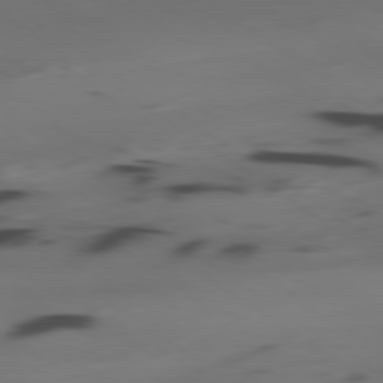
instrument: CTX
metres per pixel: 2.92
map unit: Ap
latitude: -79.8800
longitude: -62.7813
